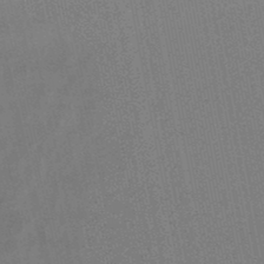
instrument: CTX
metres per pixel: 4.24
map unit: lHb
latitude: -48.1984
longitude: 70.7085
